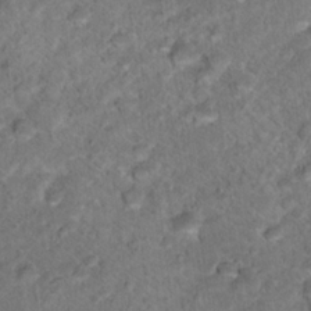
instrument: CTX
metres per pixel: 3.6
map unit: Hto
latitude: 17.4426
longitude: -37.4238
